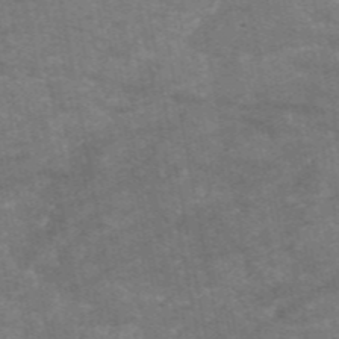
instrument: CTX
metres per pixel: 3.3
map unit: HNb
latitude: -55.6344
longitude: -40.1010
